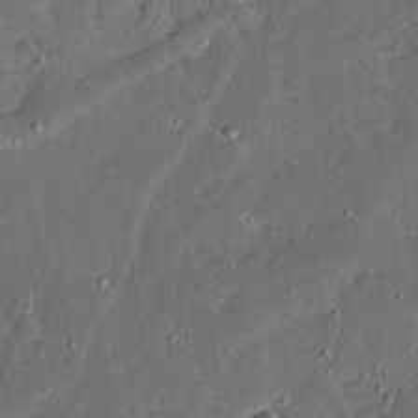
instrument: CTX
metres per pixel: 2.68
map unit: Ave
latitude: 14.4979
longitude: -138.5735
